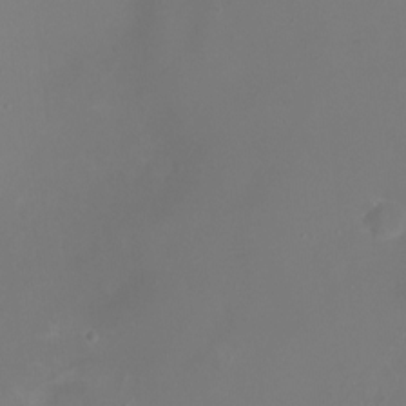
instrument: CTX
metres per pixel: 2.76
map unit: Nhu
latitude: -16.5196
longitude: -57.3859
